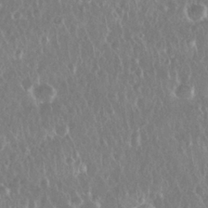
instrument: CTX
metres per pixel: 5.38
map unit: Nhu
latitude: 28.2522
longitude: -63.6883
